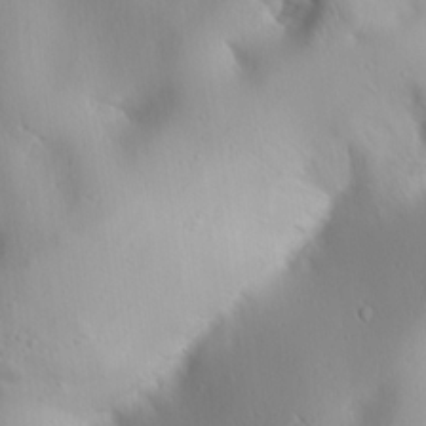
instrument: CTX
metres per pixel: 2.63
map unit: Ave
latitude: 21.2537
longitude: -137.8584
